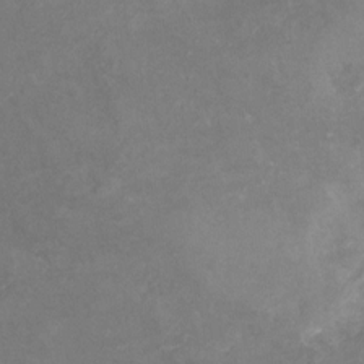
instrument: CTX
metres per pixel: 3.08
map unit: Nhu
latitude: -25.3321
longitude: -57.0269
